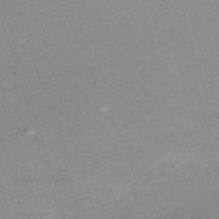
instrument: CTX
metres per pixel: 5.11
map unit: eHh
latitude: -61.6911
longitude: 49.8612
